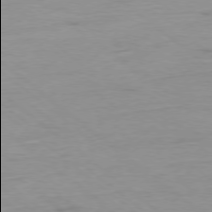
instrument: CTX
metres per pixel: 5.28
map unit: Ap
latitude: -78.3306
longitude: -77.9906
